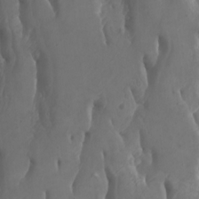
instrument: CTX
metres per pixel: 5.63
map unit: Htu
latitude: -6.3306
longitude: -76.7057
